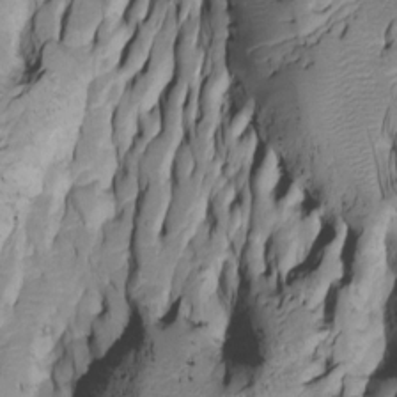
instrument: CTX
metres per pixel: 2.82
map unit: Htu
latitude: -5.7666
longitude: 152.0094
